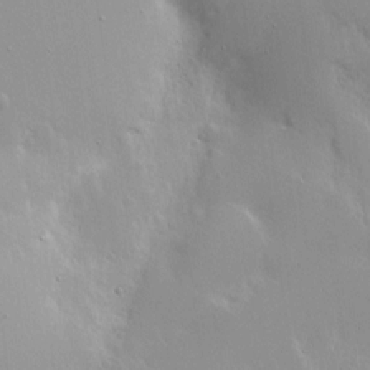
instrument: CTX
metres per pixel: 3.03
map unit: Nhe
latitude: -2.1038
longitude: -59.4993
